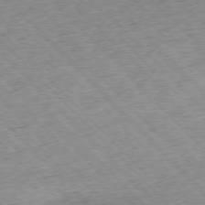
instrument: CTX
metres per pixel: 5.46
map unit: Hpe
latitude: -76.8975
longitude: -15.6694
